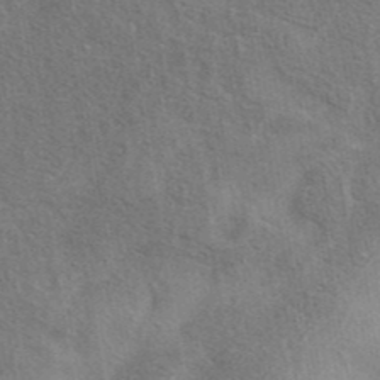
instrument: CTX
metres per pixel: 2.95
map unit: eAb
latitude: 41.2536
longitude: 103.7667
